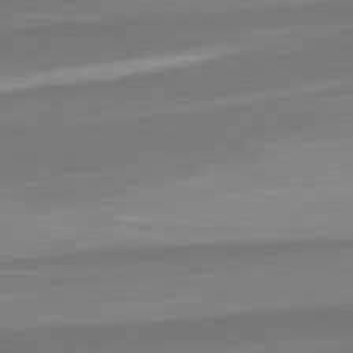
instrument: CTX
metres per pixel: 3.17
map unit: lApd
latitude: 82.4601
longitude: 138.0472
